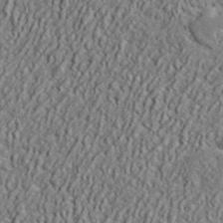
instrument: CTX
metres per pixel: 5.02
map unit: lHvf
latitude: 41.7260
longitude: -88.7058
